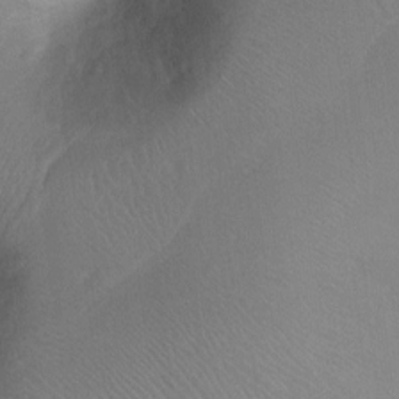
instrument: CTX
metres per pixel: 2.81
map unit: Ht
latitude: -3.5399
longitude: -26.4979
